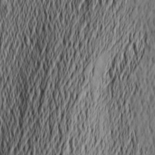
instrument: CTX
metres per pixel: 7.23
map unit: Nve
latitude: -9.4643
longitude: 173.9745
